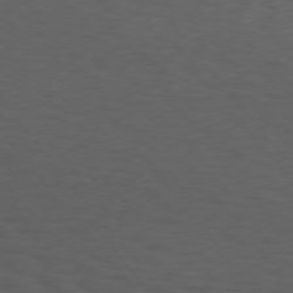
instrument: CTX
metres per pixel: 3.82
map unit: Hpe
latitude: 74.8002
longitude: -131.9151
